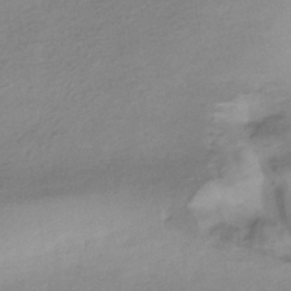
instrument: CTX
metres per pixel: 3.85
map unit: HNhu
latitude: -41.1620
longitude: 95.8422
